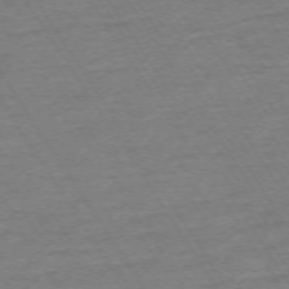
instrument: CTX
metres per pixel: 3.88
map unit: Ap
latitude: -74.1228
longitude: -84.7813
